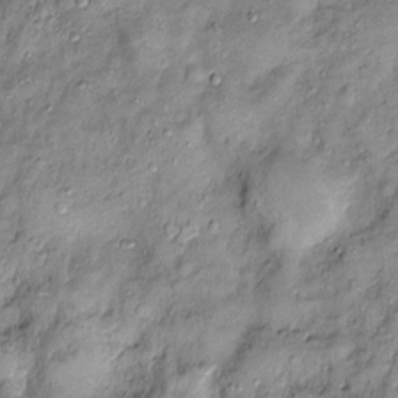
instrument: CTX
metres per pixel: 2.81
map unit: Htu
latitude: -4.4251
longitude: 159.4076
